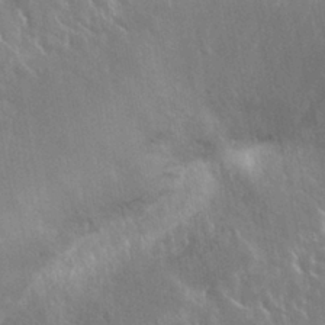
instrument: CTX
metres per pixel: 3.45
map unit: Nhu
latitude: 24.9702
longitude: -59.6694
